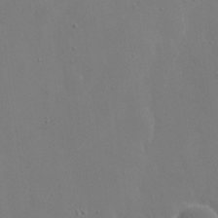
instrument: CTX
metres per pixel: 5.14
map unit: eHh
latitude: 19.7071
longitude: -67.3103
